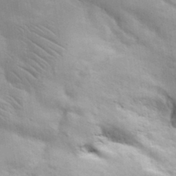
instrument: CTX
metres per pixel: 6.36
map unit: lHvf
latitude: 31.5371
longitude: -89.3293
